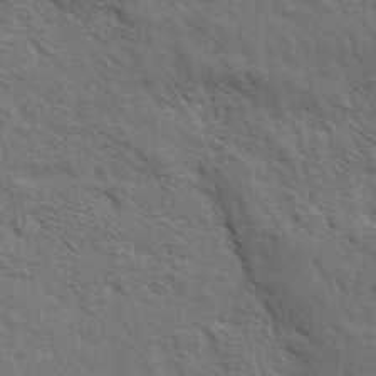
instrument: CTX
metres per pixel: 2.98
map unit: eHh
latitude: 34.4790
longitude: -140.8191
